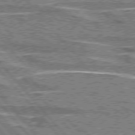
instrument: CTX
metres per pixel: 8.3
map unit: lApd
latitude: 76.4601
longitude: -80.5168
